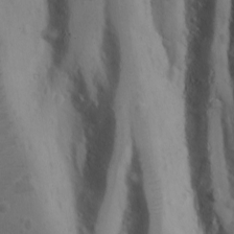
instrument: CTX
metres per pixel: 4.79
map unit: Ave
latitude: -9.3132
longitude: -121.4049
